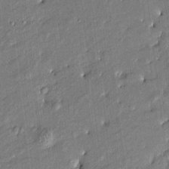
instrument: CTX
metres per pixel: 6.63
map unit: Htu
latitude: -8.0472
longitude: 177.0298
